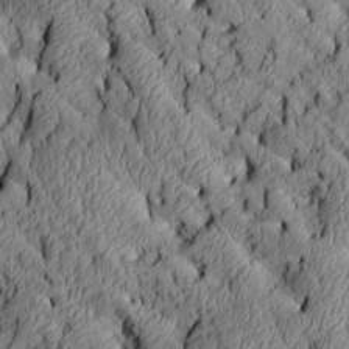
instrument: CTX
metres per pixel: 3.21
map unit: Aa
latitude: 6.9703
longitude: -128.2144
